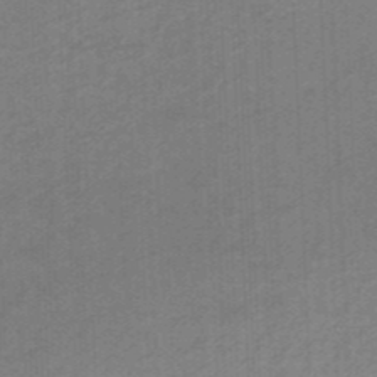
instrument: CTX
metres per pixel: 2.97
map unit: HNhu
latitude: -47.3887
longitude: 89.6155
